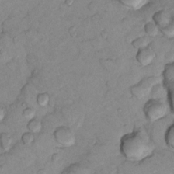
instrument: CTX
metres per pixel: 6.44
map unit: Nhu
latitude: 13.7072
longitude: -29.0269
